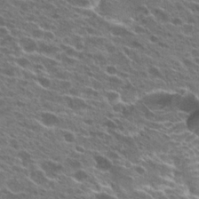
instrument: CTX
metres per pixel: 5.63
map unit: Hto
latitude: 24.9135
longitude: -45.7449
